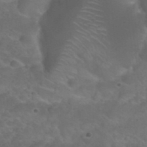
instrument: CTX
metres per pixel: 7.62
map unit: Nhu
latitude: 27.0836
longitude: -54.8947
